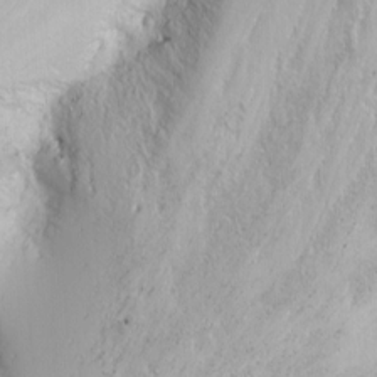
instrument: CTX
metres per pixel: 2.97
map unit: Nhu
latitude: -7.1242
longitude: -64.9325
